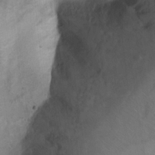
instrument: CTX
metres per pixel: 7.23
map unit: Ht
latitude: 6.3656
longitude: -36.2901
